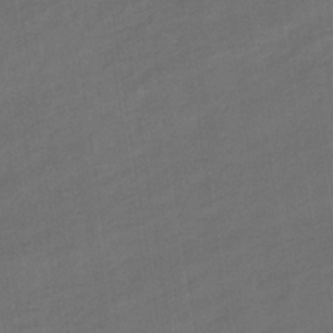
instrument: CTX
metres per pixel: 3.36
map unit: eHb
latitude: -36.1983
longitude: 78.0283
